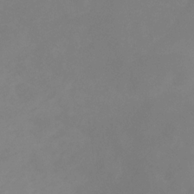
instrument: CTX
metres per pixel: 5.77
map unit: lHb
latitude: -31.2187
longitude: 66.6140
